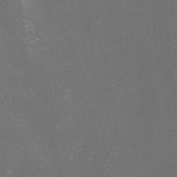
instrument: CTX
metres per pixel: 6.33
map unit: eHh
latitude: -4.3495
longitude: 19.4832
